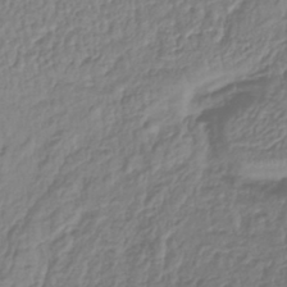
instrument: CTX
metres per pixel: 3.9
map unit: lHb
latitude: -41.6722
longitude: 61.4454
